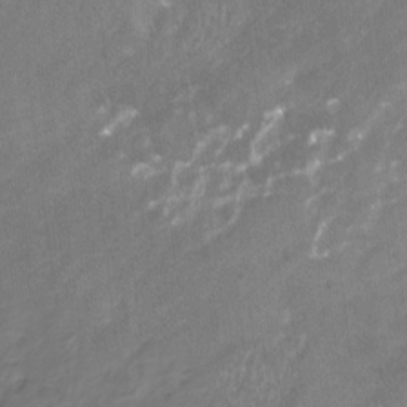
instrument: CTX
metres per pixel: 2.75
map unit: Nhu
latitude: -23.1242
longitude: -56.9513
